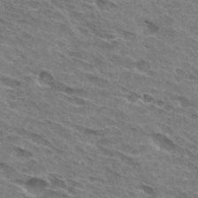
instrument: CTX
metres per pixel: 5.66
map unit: Hto
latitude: 31.9339
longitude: -45.4048
